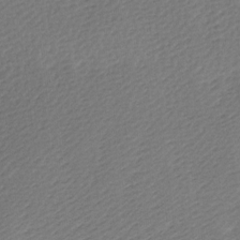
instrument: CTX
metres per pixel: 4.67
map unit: Ave
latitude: 0.2522
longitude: -115.0836
